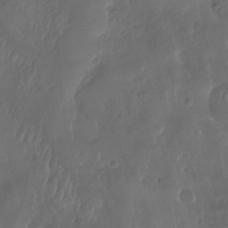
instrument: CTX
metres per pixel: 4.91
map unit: Aa
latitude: -8.0850
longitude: -77.6127
